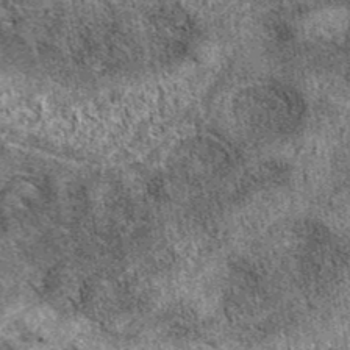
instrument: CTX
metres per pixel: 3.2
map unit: eAb
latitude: 39.8205
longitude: 110.1795
